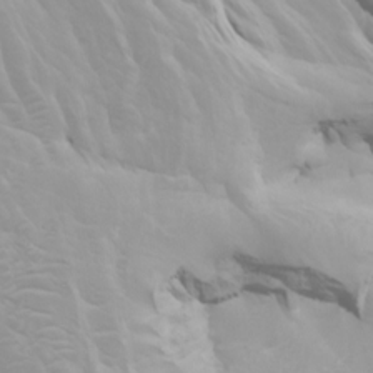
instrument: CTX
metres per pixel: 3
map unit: Nhu
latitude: -4.0661
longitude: -74.2145
